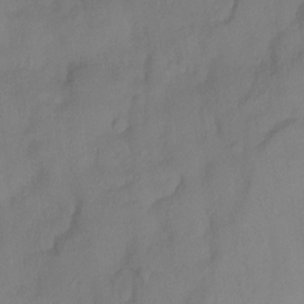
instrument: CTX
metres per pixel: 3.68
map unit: Nhu
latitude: -13.8800
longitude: -56.4601
